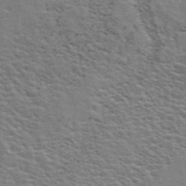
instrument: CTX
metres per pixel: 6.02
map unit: ANa
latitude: 49.1025
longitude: -74.7246
